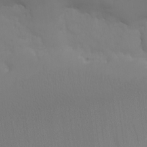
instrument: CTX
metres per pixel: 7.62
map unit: Nhu
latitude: -7.5777
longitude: -69.4615
